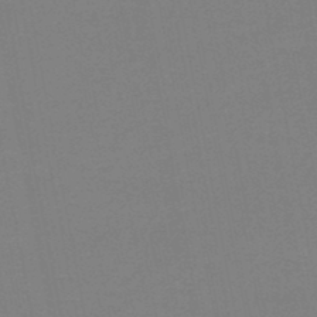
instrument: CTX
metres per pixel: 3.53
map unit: HNb
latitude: -47.1809
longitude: -40.5734
